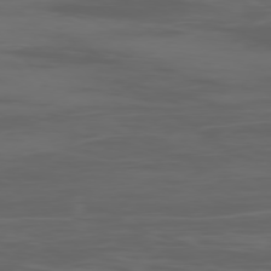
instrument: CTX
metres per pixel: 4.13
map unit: Ap
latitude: -78.4251
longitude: -79.3104
